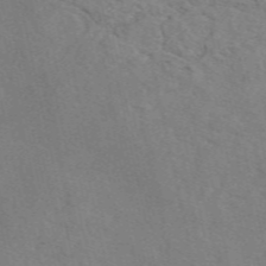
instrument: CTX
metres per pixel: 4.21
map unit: eAb
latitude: 50.5167
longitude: 108.9731
